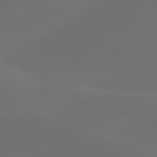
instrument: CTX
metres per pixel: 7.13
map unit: lApd
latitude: 80.4034
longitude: -84.6491
